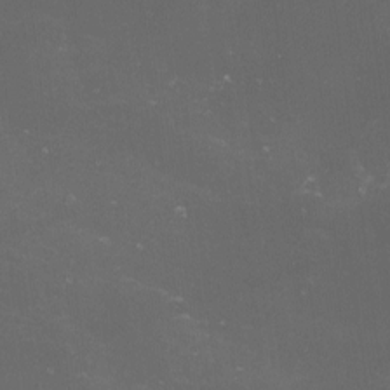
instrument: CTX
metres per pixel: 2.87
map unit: lHvf
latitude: -13.0864
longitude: -100.9892
